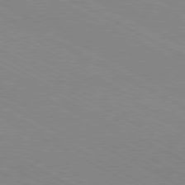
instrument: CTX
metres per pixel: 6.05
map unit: Hpe
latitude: -81.0487
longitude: 17.1809
